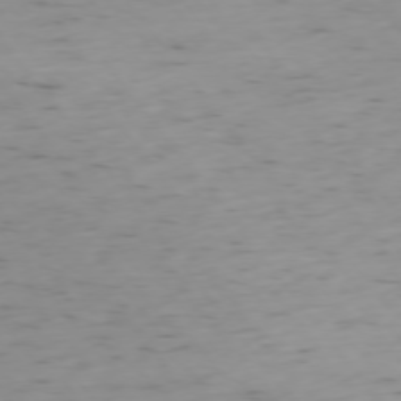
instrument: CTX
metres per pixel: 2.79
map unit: Ap
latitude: -75.1998
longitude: -79.5182
